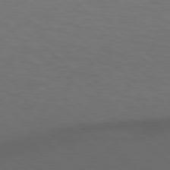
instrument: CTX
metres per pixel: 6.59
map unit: Hpe
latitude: 77.9528
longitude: -176.4223
